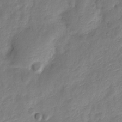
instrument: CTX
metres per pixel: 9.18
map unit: Nve
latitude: -20.1416
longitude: 108.2739
